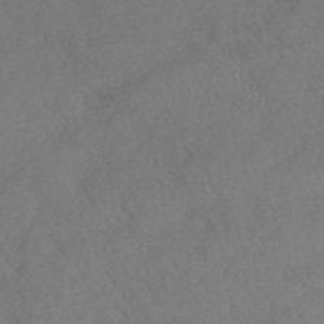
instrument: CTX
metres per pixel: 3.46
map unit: HNhu
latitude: -43.8233
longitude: 92.9542
